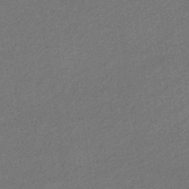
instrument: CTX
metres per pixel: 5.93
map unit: HNhu
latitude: -43.8611
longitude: 90.5385
